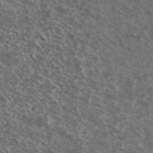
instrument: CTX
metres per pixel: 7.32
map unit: Ave
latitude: 40.0255
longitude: -108.2333
